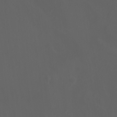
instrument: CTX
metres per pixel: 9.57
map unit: Ht
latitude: -0.9920
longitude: -46.2901
